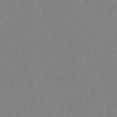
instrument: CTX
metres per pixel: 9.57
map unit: HNhu
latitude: -46.5762
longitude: 30.6518
